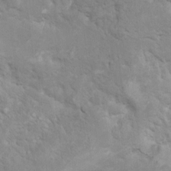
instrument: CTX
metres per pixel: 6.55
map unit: Ht
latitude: 5.4615
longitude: -29.2537
